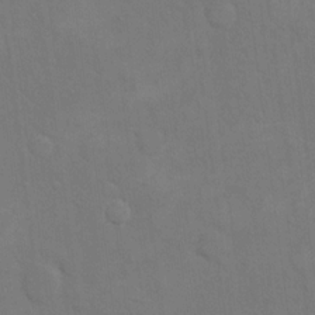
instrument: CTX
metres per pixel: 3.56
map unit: eHh
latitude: 17.3293
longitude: -66.0255
